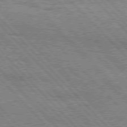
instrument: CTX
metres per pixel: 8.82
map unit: Hpe
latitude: 76.4601
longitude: -151.3859
